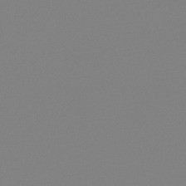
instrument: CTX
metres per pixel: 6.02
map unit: eHb
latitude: -49.0865
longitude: 86.8786
